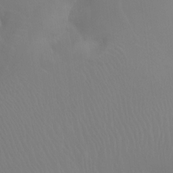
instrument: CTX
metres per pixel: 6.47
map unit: Ht
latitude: -12.1606
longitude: -46.2523
